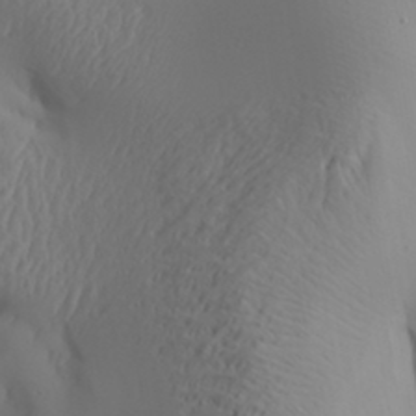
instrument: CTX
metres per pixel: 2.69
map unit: Aa
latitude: 32.0255
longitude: -141.4993
